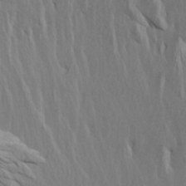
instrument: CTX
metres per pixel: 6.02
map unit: Htu
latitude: -3.7477
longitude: -72.6491
